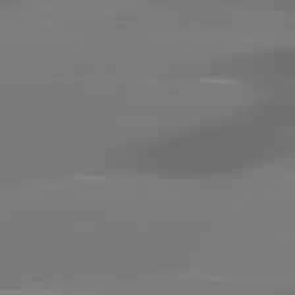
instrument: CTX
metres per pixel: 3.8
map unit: lApd
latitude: 81.8583
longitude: -145.6883
